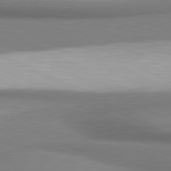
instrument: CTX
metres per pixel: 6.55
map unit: lApd
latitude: 80.9325
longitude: 176.5385
